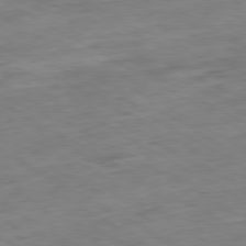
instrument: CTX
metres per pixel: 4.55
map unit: Ap
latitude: -80.3684
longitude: -83.8772
